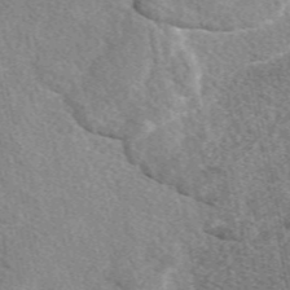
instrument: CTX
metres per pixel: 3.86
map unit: eAb
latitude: 49.2726
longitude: 117.1431
